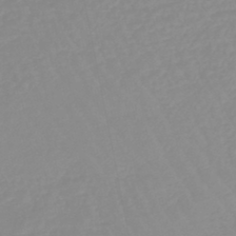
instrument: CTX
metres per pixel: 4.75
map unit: eHb
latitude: -44.8408
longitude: 80.9164
